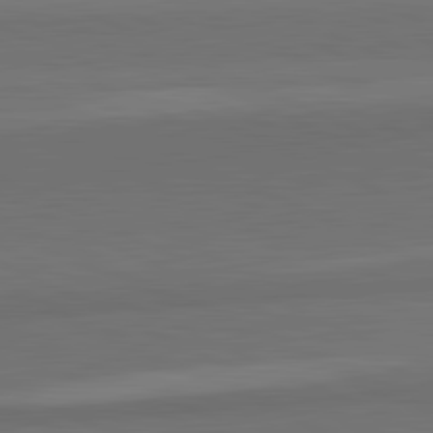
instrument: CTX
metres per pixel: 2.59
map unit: lApd
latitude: 82.2711
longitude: 158.1227
